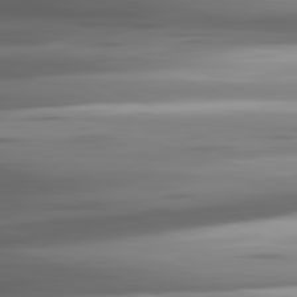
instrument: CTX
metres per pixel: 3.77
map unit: lApd
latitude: 81.8016
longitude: -140.4601
